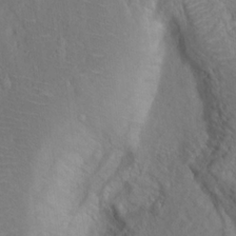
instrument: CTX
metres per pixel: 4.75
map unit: Hto
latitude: 18.6868
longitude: -39.3482
